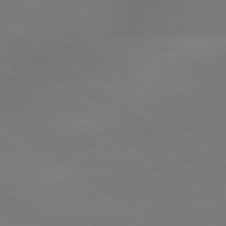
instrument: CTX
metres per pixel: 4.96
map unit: lApd
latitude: 79.4994
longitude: -151.9906
